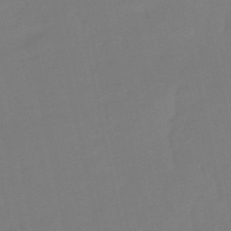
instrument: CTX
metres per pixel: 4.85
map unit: lHb
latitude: -50.1417
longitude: 81.0109
